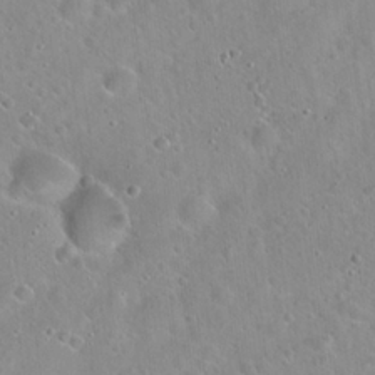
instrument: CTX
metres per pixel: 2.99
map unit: Hto
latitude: 21.3860
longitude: -53.4805
